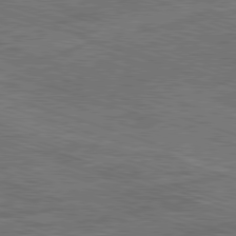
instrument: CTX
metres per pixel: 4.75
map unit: Ap
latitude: -81.3510
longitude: -72.7436
